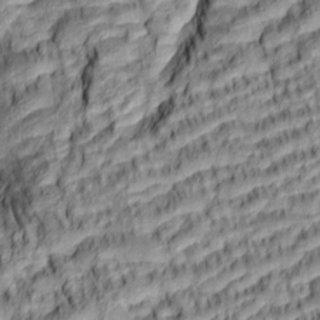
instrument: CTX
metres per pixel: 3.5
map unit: lAa
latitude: 5.6505
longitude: -115.7260
